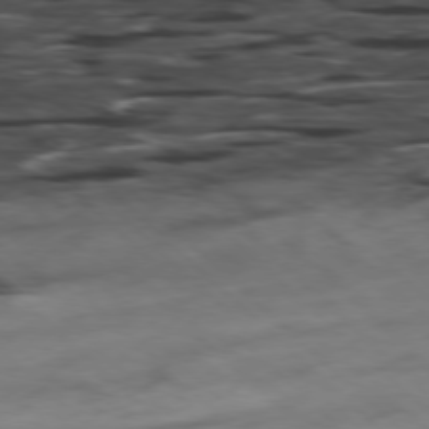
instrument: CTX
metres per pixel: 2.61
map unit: Hpe
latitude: -78.3684
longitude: -18.6679
